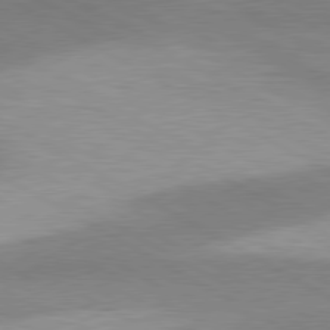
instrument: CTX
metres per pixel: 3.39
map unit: lApd
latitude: 80.3089
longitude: -179.7072
